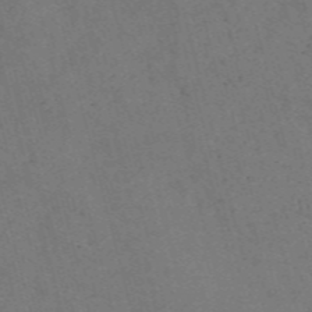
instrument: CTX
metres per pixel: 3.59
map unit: Nve
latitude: -58.3306
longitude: 51.8233
